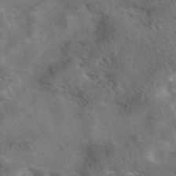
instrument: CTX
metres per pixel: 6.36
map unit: eAb
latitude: 42.3278
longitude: 108.7841
